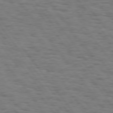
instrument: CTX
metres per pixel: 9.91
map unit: Hpe
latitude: 74.5735
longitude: -133.5560
